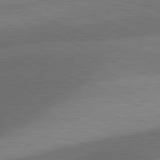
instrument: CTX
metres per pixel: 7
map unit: lApd
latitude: 81.2159
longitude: 132.9353
